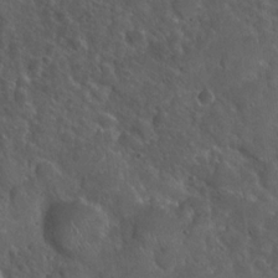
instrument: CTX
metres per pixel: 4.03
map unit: Hto
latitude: 19.5182
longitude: -54.5735
